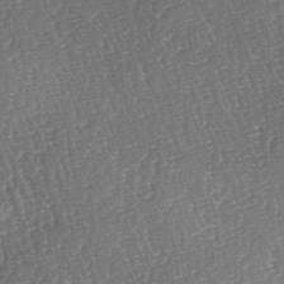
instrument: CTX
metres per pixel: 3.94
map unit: lAa
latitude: -3.4643
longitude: -123.2537
